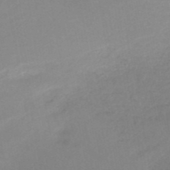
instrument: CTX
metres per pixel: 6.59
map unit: HNb
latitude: -50.9731
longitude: -50.5545
